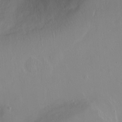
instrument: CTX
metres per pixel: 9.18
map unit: Ht
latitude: 0.4979
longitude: -44.8002
